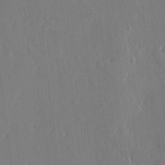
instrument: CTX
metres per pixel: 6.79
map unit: eHh
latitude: 4.9892
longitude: -72.7058
